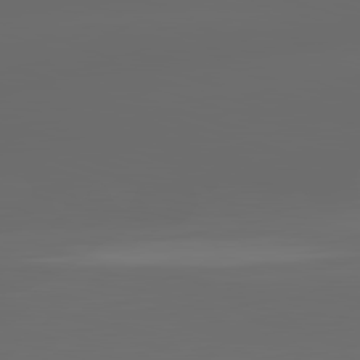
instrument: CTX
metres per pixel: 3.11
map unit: lApd
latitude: 83.0080
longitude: -137.8017
